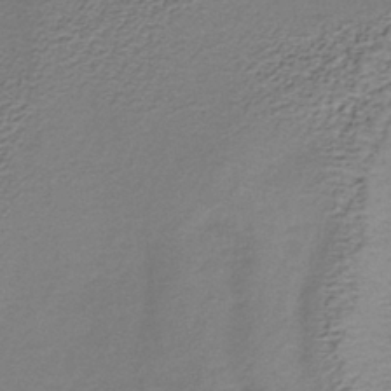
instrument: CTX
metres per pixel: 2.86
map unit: lHb
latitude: -35.2376
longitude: 61.5210
